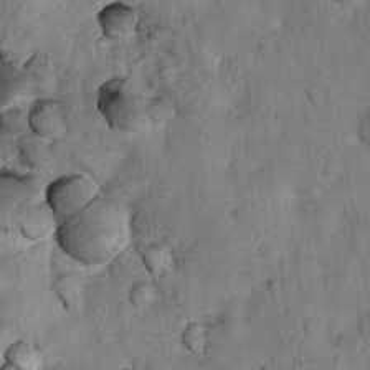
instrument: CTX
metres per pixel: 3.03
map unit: Nhu
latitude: 7.2159
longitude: -23.7450
